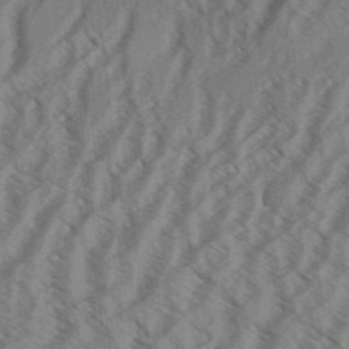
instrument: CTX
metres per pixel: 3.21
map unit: Aa
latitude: 31.1404
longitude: -138.6868
